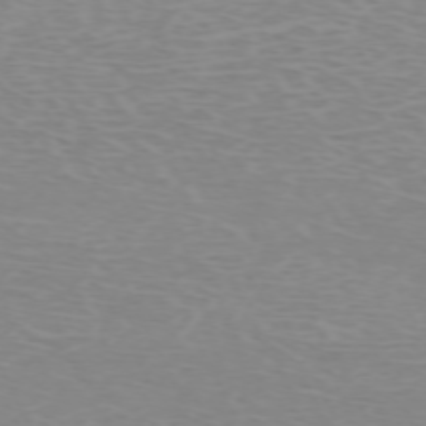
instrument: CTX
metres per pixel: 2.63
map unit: Hpe
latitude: -71.8234
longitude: 12.0094
